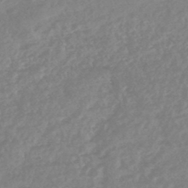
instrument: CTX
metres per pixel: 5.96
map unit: HNhu
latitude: -45.0298
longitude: 91.5588
